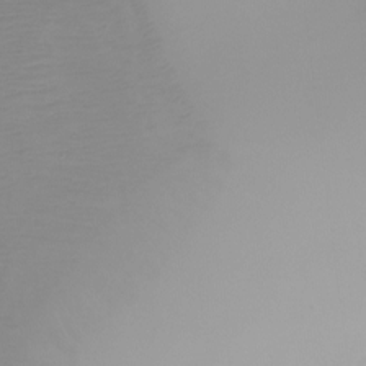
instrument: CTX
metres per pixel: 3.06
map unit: Ht
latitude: -6.4062
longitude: -30.0633
